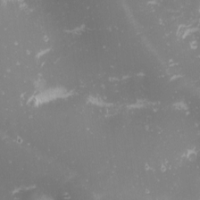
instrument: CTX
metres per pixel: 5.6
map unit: Nhu
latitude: -1.0676
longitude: -80.1389
